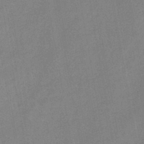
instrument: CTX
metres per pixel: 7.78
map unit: HNb
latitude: -45.8800
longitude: -37.8017
